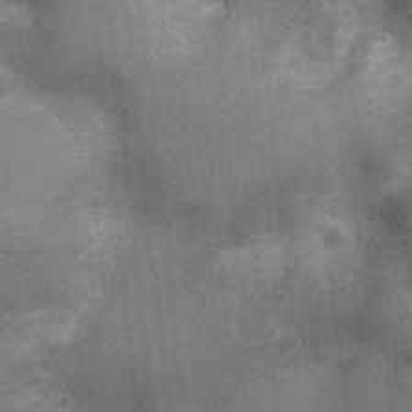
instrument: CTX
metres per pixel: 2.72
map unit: Ht
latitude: -3.8989
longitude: -15.5749
